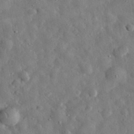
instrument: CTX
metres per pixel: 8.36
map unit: eHh
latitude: 31.8773
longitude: -77.3292
